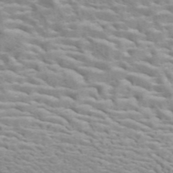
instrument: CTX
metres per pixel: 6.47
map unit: ANa
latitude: 44.1766
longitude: 21.1620
